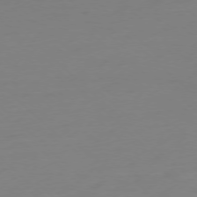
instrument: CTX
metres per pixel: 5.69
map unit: Ap
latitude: -77.4265
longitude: -77.8205
